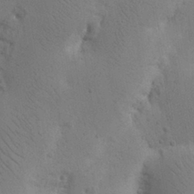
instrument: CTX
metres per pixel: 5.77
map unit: Nhu
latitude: 16.1956
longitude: -75.6694
